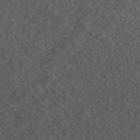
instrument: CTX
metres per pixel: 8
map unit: ANa
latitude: 44.2522
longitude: 24.7841
